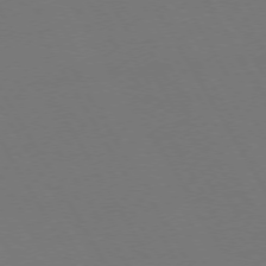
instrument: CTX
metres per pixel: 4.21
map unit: Hpe
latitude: 73.0837
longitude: -127.6883
